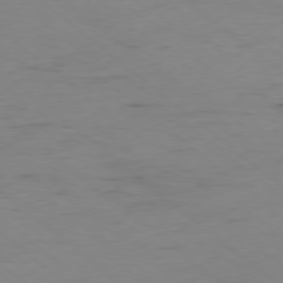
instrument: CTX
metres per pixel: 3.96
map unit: Hpe
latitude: -78.5951
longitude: 16.2173
